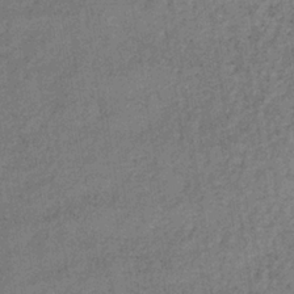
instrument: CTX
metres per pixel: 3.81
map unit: lHb
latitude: -34.8597
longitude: 70.8219
